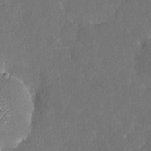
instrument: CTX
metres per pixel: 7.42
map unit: HNhu
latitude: 6.1956
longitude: 3.2375
